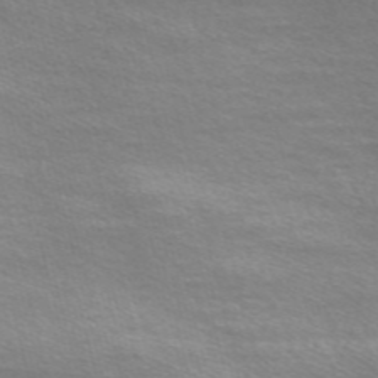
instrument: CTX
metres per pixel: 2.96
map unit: Nve
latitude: -57.1242
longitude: 59.9367
